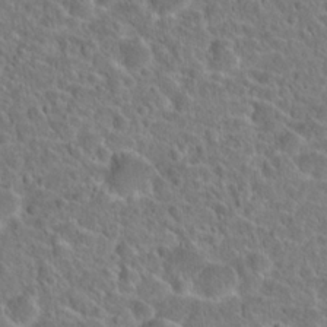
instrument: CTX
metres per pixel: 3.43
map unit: Hto
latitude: 23.4993
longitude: -45.9717
